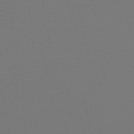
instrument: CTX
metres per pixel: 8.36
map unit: HNb
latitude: -47.2754
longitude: -44.2144
